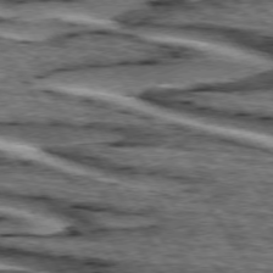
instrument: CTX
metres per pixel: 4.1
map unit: lApd
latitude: 74.5357
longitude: -72.8191
